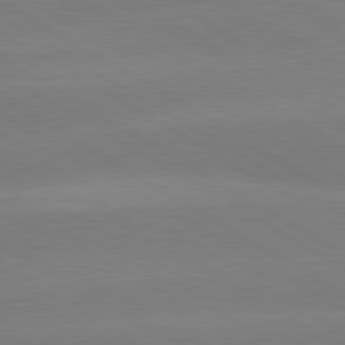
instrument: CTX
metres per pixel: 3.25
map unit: lApd
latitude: 80.0255
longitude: -149.8394
